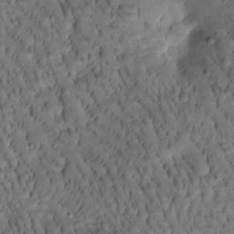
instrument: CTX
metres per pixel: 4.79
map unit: Htu
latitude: -1.4833
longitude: 170.9164
